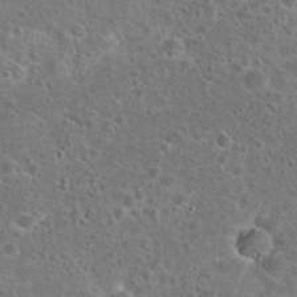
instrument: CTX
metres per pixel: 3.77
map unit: Hto
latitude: 23.2726
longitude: -48.1767
